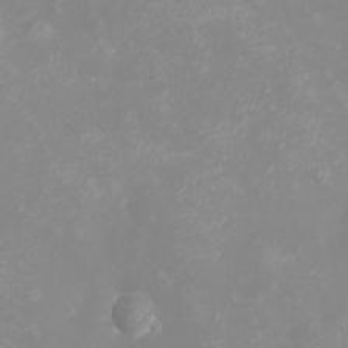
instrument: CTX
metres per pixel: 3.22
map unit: eHh
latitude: -4.3495
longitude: -74.9514
